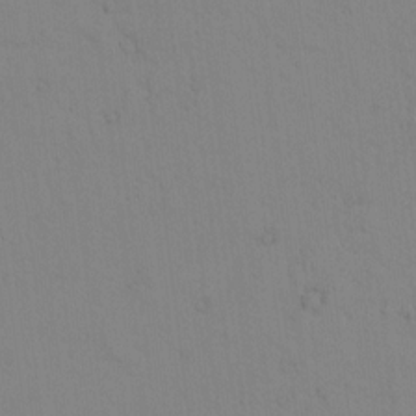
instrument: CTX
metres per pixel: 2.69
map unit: lAvf
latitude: 8.3090
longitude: 169.5210
